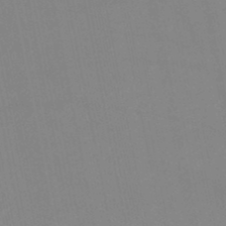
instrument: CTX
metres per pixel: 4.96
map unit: lHb
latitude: -46.4629
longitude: 61.1242
